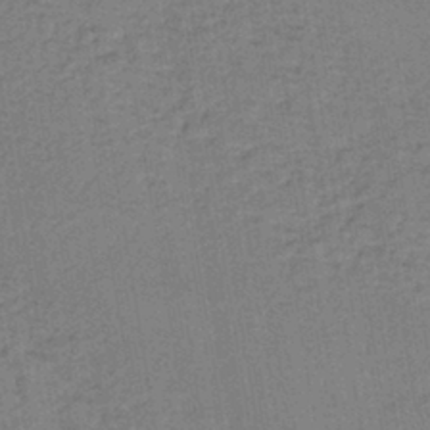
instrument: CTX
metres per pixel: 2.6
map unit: lHb
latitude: -41.5777
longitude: 60.6896
